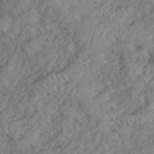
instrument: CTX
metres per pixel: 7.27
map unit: eHh
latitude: 39.1781
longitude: -56.0633
